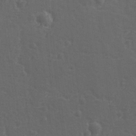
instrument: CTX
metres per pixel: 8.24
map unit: lAvf
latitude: -9.8233
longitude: -121.1215
